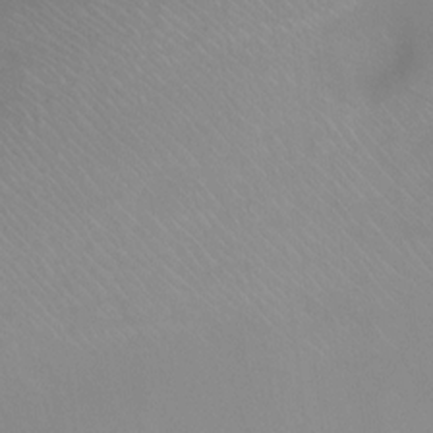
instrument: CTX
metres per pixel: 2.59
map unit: Ht
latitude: 1.1403
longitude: -36.1578
